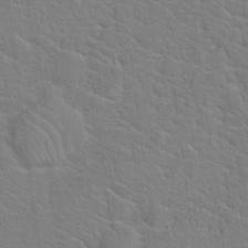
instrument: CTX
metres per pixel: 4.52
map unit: Hto
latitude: 19.8583
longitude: -44.2144
